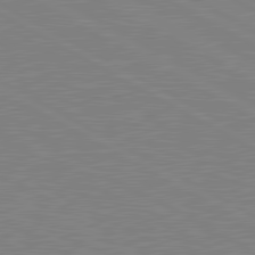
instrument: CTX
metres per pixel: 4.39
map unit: lApd
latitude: 80.9703
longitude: 151.8800
